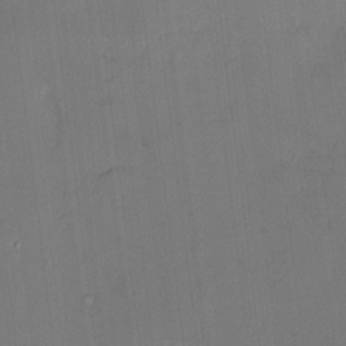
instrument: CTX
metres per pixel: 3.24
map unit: HNhu
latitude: 5.0080
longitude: 12.2362
